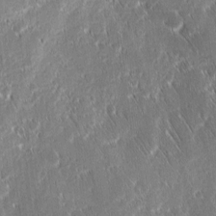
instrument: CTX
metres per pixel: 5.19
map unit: Ave
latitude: 9.1403
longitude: -104.7247
